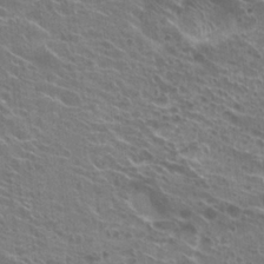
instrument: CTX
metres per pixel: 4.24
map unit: Hto
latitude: 23.6505
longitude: -38.7435
